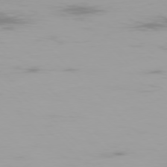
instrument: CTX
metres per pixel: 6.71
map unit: Ap
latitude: -77.6155
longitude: -73.0081
